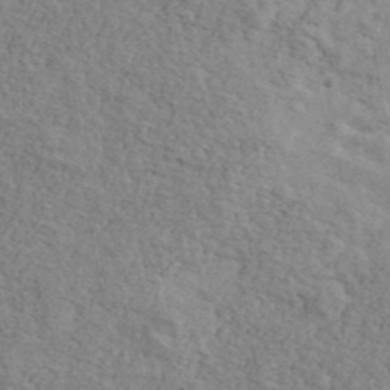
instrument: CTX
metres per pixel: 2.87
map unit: Ave
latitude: 41.7638
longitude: -109.8772
